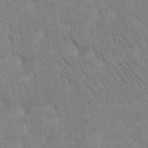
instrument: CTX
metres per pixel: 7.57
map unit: Htu
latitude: -1.2376
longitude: 174.6329
